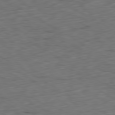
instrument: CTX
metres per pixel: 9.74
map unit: Ap
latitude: -80.6141
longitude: -71.8961
